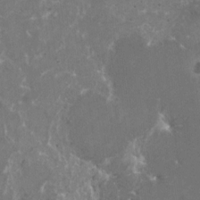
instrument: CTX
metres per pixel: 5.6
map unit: HNhu
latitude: 1.2159
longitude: 6.7274
